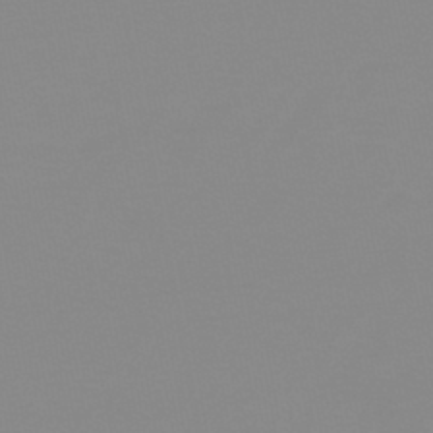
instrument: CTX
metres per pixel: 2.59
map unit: lHb
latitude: -44.0850
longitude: 55.4077
